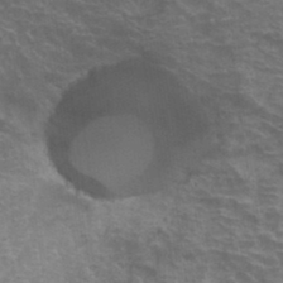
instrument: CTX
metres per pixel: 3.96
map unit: Hto
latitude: 34.2333
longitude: -40.7435
